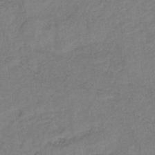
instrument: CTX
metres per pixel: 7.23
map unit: lHb
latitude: -38.1984
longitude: 71.1620
